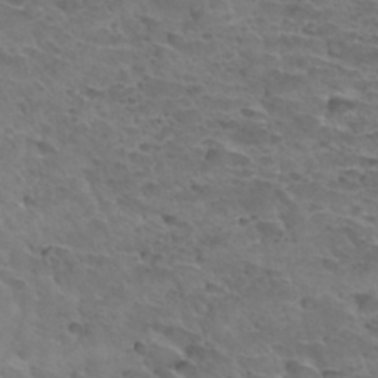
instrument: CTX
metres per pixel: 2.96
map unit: Hto
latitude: 32.2900
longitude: -39.9339
